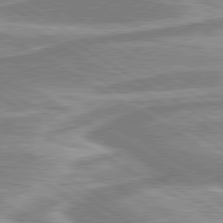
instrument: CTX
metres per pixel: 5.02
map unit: lApd
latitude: 80.0444
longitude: -178.1200
